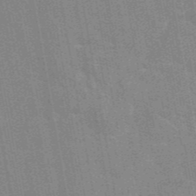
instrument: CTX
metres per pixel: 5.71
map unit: eAb
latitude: 45.9150
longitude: 122.3307
